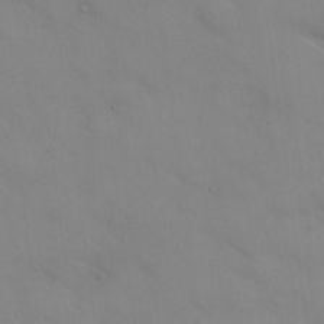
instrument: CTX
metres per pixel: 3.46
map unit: eHh
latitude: 21.7639
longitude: -61.7260
